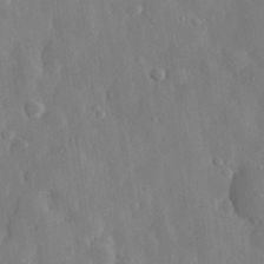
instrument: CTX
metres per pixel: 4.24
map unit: eHh
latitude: 29.0647
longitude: -79.5371
